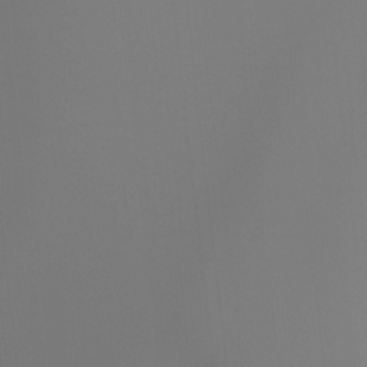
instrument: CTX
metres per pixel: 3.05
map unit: Htu
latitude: -15.1243
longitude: -47.3104
